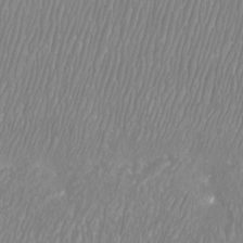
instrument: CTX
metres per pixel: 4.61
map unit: Htu
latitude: -8.6896
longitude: -75.6505
